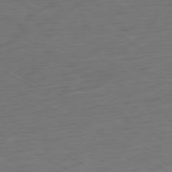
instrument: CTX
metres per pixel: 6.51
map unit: Ap
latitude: -79.7099
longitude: -57.2159
